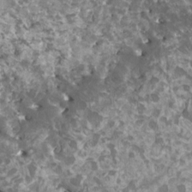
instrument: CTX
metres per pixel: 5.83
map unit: HNhu
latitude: 2.9324
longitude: 6.3117
